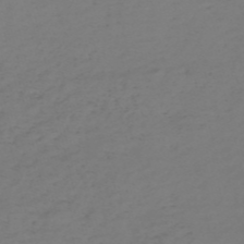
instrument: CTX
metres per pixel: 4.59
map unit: eHh
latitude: -55.0109
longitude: -91.7639
